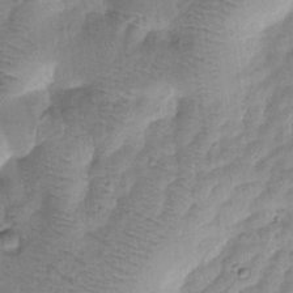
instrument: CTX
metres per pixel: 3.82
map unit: Htu
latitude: -0.3496
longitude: 172.8219
